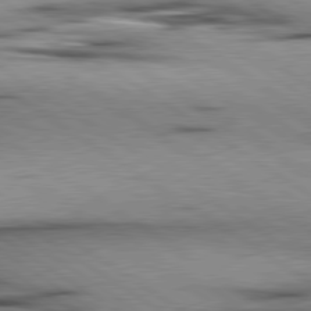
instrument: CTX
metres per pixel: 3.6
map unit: lApd
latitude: 80.2145
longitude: 159.5399
